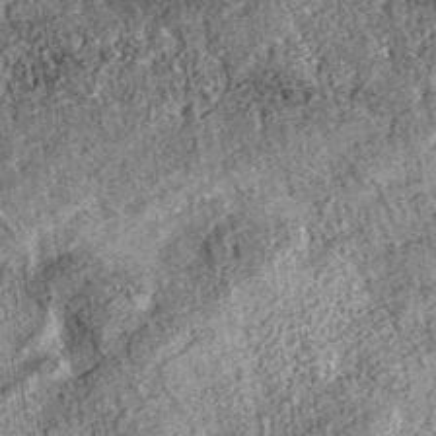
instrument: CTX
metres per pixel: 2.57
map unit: eAb
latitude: 36.4223
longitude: 109.3887
